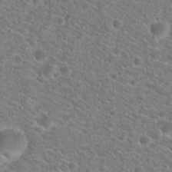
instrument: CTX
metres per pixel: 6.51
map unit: Hto
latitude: 20.3845
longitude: -38.7057
